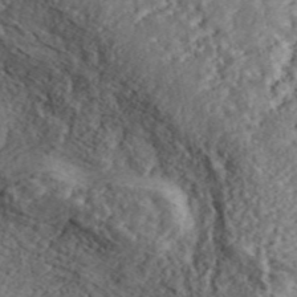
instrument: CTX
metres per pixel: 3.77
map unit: ANa
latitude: 45.1403
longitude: 46.2739
